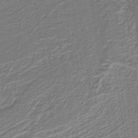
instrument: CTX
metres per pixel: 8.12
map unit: eAb
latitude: -39.5021
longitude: 52.5006
